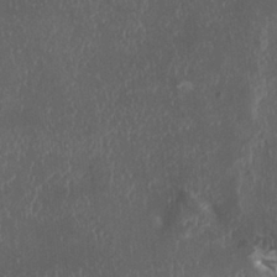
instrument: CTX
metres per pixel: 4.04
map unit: HNhu
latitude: 2.1766
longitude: 3.3887
